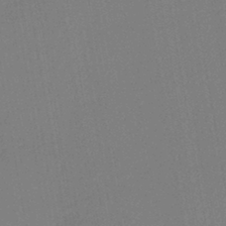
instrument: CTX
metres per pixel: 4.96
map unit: lHb
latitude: -42.5762
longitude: 68.2361
